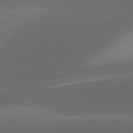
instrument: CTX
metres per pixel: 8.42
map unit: lApd
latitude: 81.6505
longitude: 126.1983
